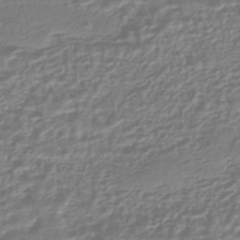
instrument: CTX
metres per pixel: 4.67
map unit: HNhu
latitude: -44.6141
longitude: 99.8989
